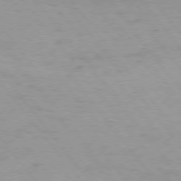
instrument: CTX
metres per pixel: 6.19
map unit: Hpe
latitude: 75.2537
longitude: -143.6883
